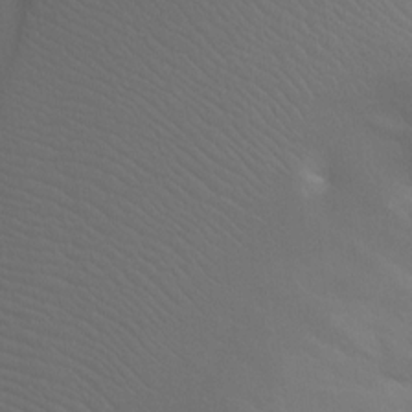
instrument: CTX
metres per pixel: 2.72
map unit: Ht
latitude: -7.8800
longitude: -33.1214
